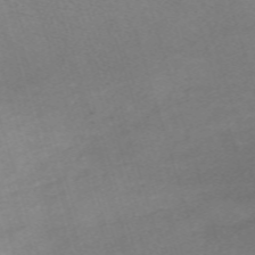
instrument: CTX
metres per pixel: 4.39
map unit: eHh
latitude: -61.8611
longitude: 49.5022
